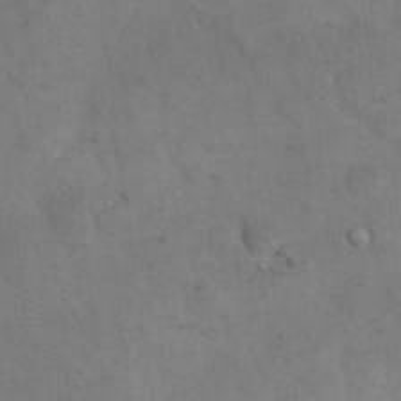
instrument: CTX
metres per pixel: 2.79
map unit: eHh
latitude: 19.3292
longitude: -63.8962
